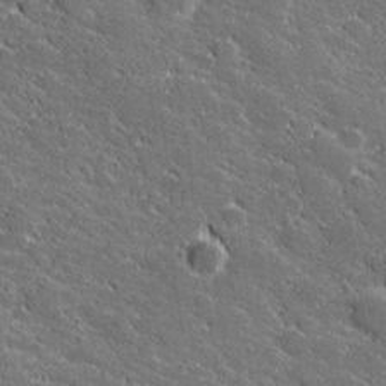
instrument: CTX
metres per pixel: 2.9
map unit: lHvf
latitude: 27.6883
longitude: 141.5777
